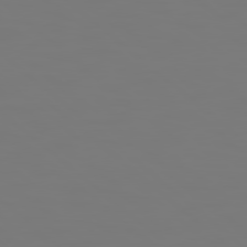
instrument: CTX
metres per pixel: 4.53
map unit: Hpe
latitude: 78.6113
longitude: 177.9367
